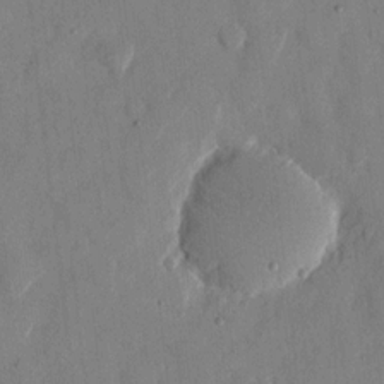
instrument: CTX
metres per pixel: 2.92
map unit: eHh
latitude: 12.9514
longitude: -68.2334
